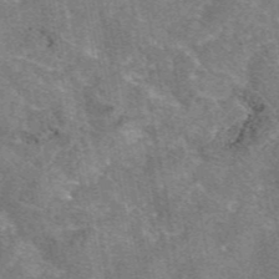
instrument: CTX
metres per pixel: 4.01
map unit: eAb
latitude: 46.9892
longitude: 103.5210
